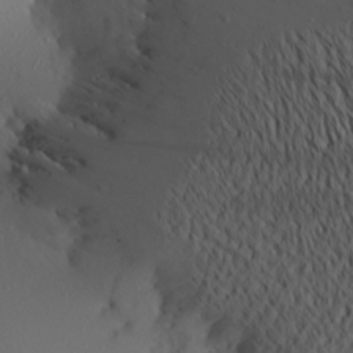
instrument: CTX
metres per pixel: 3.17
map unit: Aa
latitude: 21.2915
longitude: -146.6113
